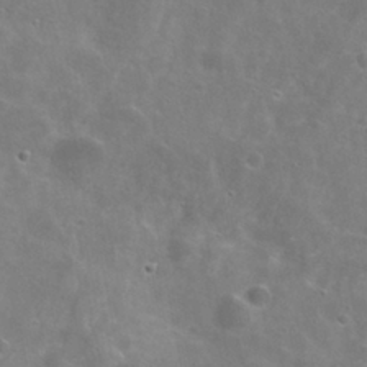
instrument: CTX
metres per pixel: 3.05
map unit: Hto
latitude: 28.1767
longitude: -48.3845
